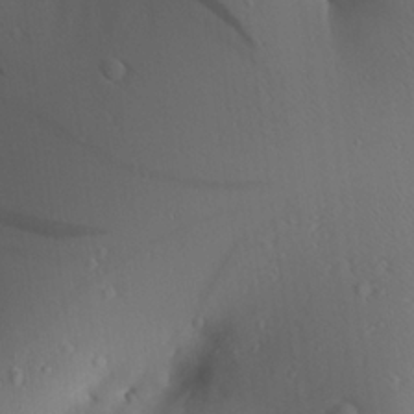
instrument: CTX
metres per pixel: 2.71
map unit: Aa
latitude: 24.7813
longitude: -136.8002
